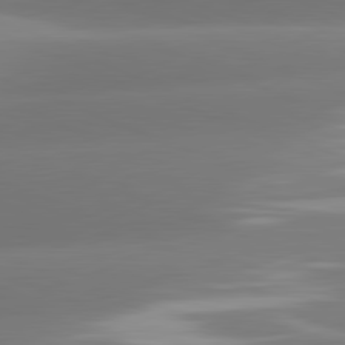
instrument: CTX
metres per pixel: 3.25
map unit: lApd
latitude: 81.3859
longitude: -162.3279
